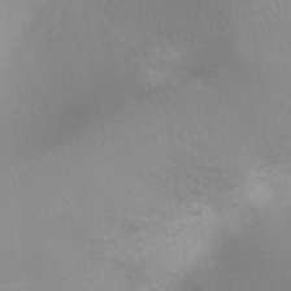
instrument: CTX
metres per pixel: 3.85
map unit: Ht
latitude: 2.8947
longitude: -25.6316
